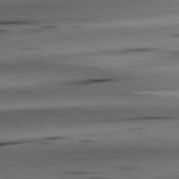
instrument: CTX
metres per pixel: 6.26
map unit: lApd
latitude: 81.6883
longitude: -151.5560
